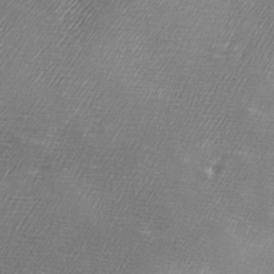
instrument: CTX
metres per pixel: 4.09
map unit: Ave
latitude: 10.2712
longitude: -106.3089
